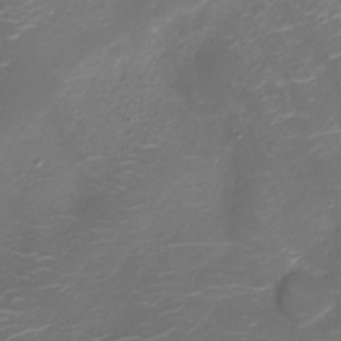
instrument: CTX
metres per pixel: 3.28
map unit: Ht
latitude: -10.0094
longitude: -19.2537
